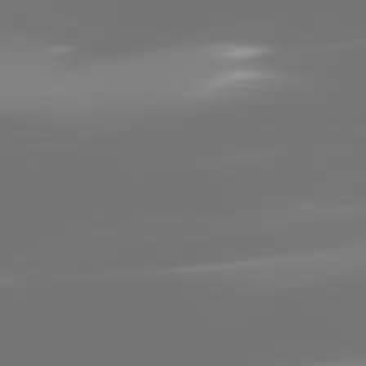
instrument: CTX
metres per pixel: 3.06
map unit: lApd
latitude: 82.2900
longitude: -150.0633
